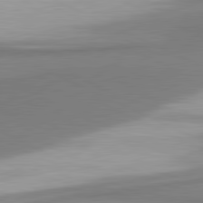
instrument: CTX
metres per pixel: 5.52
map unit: lApd
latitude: 81.4048
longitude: 167.0675
